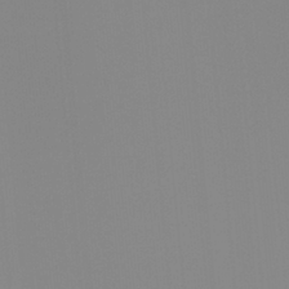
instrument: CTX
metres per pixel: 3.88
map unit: Ht
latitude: -13.4077
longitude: -51.0647
